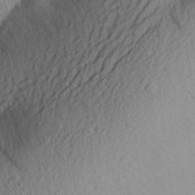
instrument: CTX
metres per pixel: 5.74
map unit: Aa
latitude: 28.4601
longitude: -144.1767
